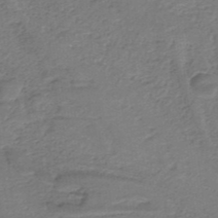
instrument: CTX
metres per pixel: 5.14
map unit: HNb
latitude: -34.6518
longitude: 60.4440
